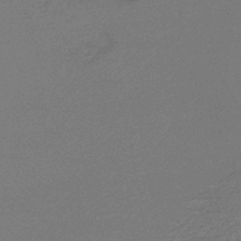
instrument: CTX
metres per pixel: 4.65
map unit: lHb
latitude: -43.7666
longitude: 78.6896
